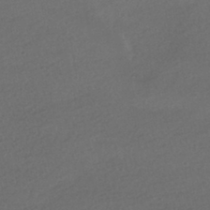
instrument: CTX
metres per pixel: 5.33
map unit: HNhu
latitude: -41.5777
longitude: 95.8800
